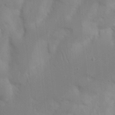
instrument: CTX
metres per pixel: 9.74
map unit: Nhu
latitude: 18.2522
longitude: -73.4427
